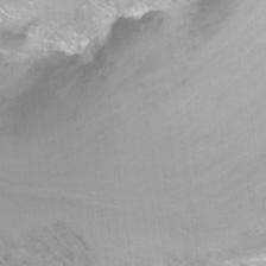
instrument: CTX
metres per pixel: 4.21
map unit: Nhu
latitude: -13.0109
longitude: -58.1200
